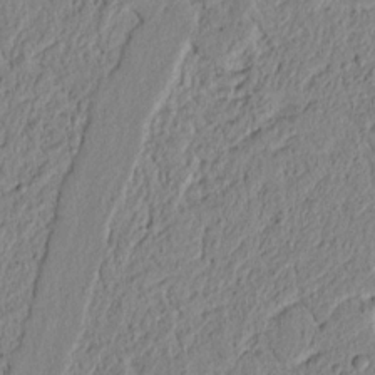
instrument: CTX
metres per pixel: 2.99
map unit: lAvf
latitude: 6.8380
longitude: 165.2754
